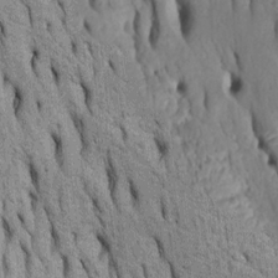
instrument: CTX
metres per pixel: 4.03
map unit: Htu
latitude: -5.2942
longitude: 152.8408
